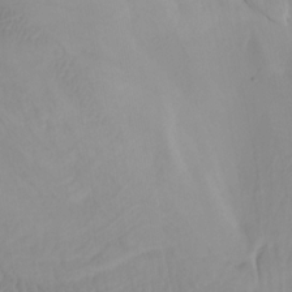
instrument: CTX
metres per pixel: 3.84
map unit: Htu
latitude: -7.3698
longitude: -67.5938
